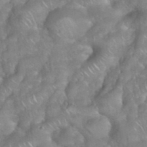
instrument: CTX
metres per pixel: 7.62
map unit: eHh
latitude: 39.1214
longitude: -58.4790
